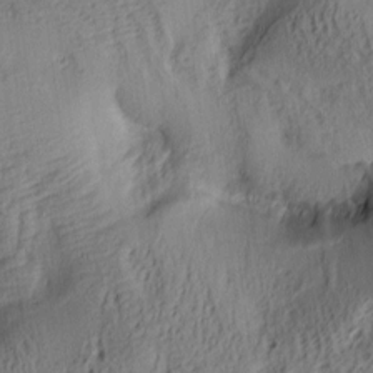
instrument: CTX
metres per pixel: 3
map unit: lAa
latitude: 5.6127
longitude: -114.5356
